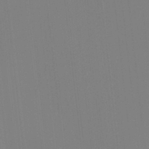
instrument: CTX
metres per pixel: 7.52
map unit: HNhu
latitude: 7.3482
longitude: 1.7856
